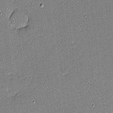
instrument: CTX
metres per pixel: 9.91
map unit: eHh
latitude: -4.0283
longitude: -82.1577
